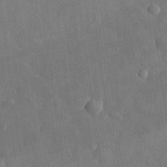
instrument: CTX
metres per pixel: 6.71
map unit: eHh
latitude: 30.5168
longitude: -77.3481
